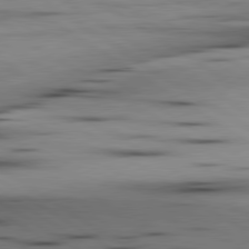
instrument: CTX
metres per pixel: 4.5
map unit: lApd
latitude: 80.1200
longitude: 161.3132
